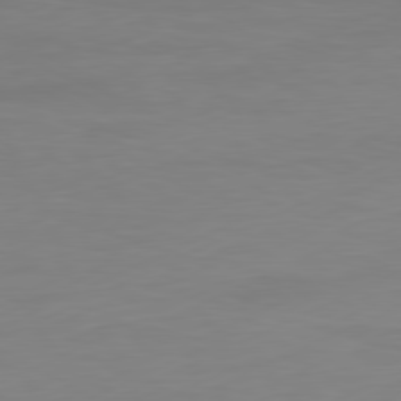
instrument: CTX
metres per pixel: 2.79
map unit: Ap
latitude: -81.3510
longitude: -85.0836
